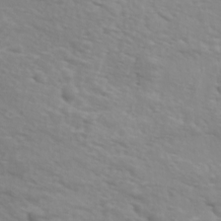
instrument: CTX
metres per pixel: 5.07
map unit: Ave
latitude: 18.0444
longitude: -133.8394
